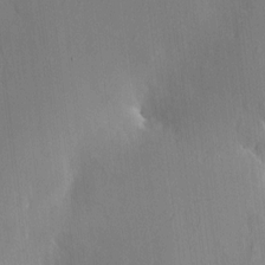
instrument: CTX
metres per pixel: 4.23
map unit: HNhu
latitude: 4.5546
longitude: 7.8422
